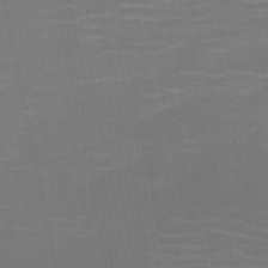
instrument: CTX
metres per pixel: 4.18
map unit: HNb
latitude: -51.3510
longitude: -47.9150
